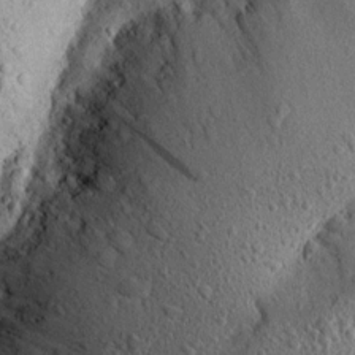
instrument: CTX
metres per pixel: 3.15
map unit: Aa
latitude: 15.1970
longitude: -141.9339
